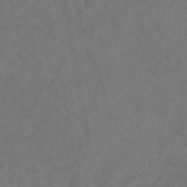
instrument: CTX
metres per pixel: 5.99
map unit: eAb
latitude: 47.3860
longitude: 110.1605
